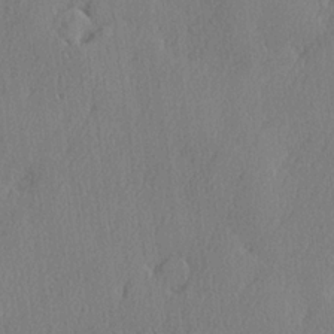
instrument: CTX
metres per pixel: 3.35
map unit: lHvf
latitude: 21.9339
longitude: 142.5006
